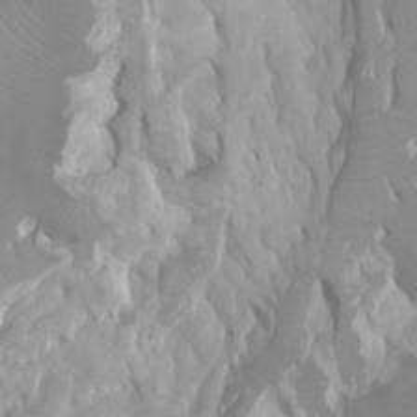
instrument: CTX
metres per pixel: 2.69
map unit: Ht
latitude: -0.7086
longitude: -18.5545
